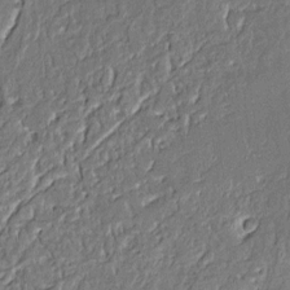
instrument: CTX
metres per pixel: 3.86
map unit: Aa
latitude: 9.2915
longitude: -132.7435
